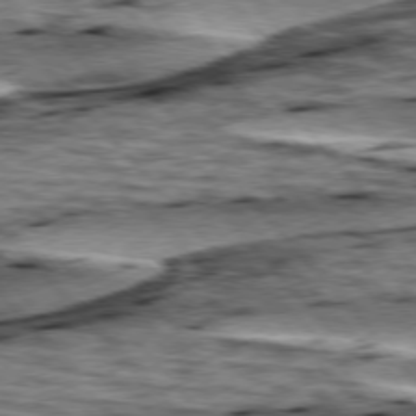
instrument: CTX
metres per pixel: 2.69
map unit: lApd
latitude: 76.1200
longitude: -71.3293
